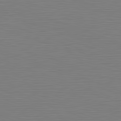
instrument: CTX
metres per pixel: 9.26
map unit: Hpe
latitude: -82.3306
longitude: 9.8989
